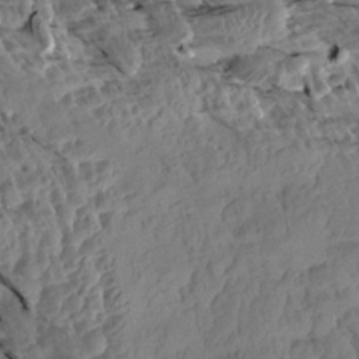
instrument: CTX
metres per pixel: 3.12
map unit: Aa
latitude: 13.3482
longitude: -141.3292
